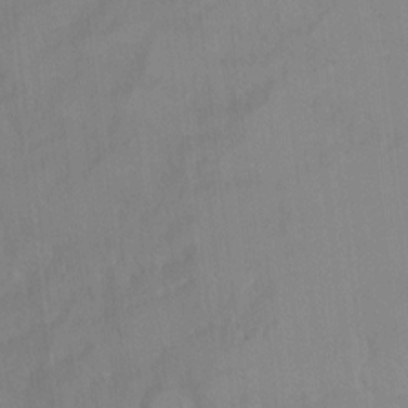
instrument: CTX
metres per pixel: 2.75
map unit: Ht
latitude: 6.0633
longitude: -30.0255
